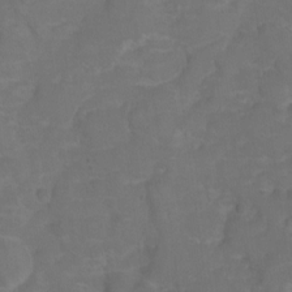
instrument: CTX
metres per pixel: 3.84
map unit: Hto
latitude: 5.4615
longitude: -31.1404
